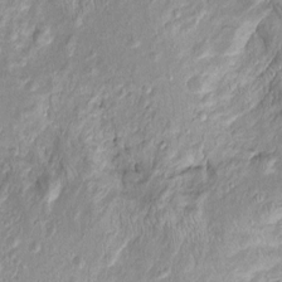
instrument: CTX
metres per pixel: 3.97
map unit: Htu
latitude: -5.1053
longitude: 157.8989
